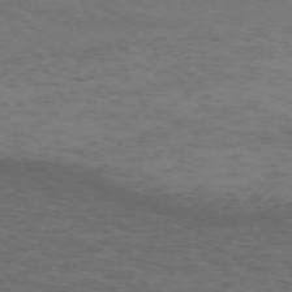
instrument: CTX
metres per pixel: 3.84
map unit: Hpe
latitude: -72.4062
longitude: 8.8219
